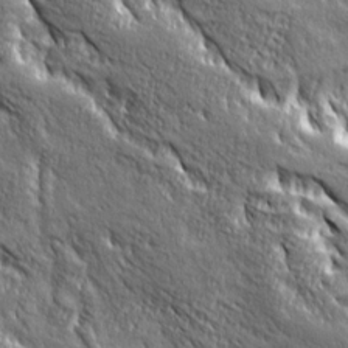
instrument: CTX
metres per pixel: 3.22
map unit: Ave
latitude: 20.2145
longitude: -135.9906
